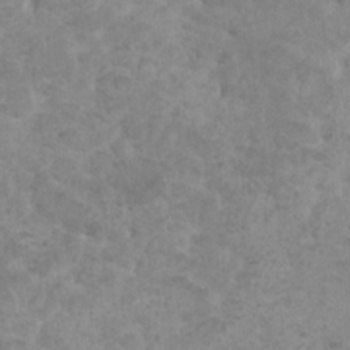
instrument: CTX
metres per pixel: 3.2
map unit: HNhu
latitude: 3.1214
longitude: -2.1011
